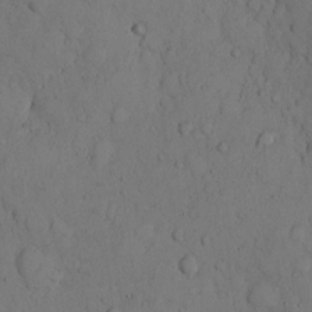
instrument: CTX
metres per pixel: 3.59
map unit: Hto
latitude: 8.7435
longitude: -57.8583
